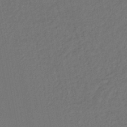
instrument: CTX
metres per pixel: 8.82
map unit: lHb
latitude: -43.5588
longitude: 68.4251
